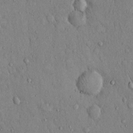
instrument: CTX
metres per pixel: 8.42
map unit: Hto
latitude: 12.9325
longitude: -58.0822
